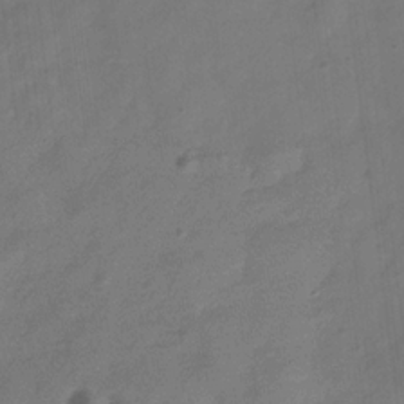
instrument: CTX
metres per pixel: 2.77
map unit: Hve
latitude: -32.1606
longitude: 92.4818
